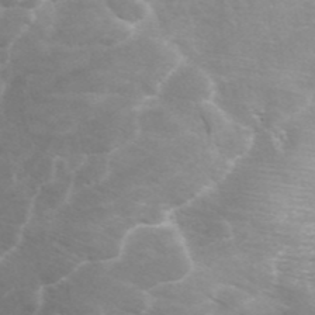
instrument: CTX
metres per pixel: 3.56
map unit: ANa
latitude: 42.4034
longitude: 14.7463
